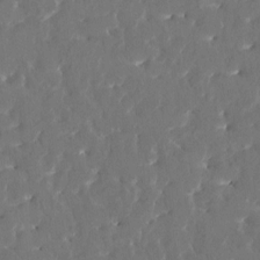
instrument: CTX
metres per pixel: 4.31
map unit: HNhu
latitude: 4.3278
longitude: 10.3117
